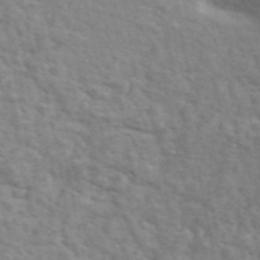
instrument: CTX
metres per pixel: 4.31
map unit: ANa
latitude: 46.0633
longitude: 29.6155
